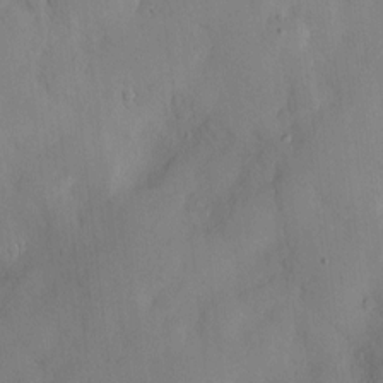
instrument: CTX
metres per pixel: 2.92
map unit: Htu
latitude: -8.4062
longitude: 176.0850
